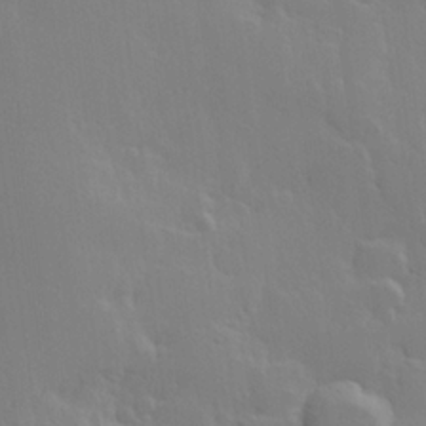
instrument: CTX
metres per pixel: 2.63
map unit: Hve
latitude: 23.0458
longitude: 145.5966
